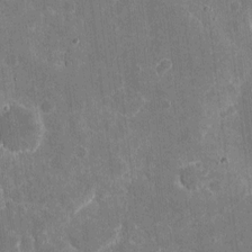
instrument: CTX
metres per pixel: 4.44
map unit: eHh
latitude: 5.6694
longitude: -67.8016
